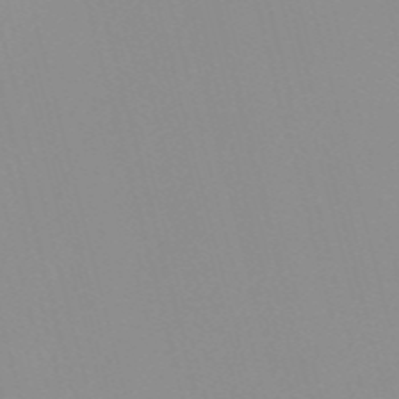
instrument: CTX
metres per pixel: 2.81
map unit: Nve
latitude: -57.4643
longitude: 60.1417
